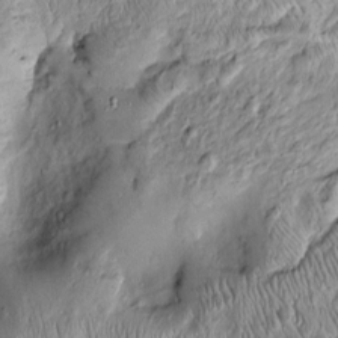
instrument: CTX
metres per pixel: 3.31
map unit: Htu
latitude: -5.1053
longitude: 157.3698
